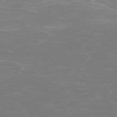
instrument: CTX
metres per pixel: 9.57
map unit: Ap
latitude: -74.6141
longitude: -76.6301
